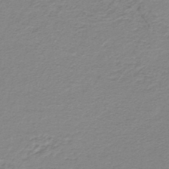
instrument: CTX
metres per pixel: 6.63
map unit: lHb
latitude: -41.8422
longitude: 62.3873
